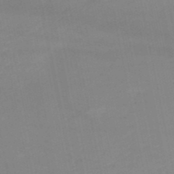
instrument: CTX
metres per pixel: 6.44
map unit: HNb
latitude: -50.4818
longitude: -40.2333
